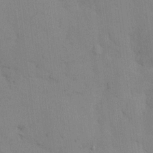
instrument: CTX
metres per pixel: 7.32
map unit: eHh
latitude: 12.4979
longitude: -62.2523
